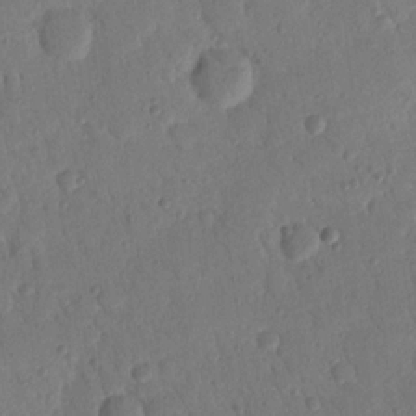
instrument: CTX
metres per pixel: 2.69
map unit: Nhu
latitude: 17.4804
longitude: -78.8947
